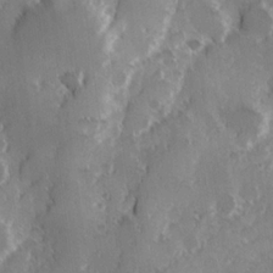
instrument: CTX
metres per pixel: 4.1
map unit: Hve
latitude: 23.9717
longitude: 146.5951
